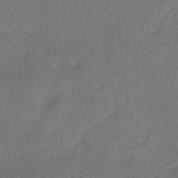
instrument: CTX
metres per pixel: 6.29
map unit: lHb
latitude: -39.1998
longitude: 68.5951
